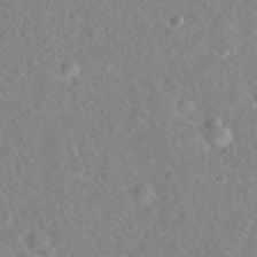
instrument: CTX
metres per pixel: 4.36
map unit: Hto
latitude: 20.1011
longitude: -53.7828
